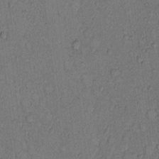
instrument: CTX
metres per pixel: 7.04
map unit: Hto
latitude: 9.2537
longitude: -58.3467
